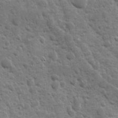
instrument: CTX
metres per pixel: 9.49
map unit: Ave
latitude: 10.6491
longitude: -103.6127
